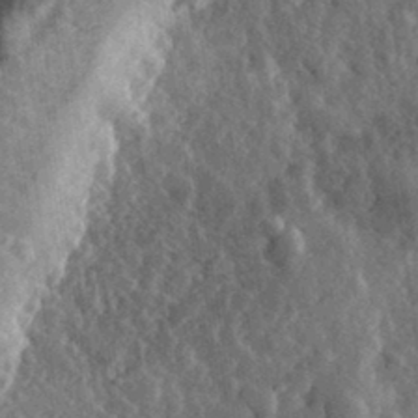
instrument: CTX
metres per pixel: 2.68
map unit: eHh
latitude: 33.2348
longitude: -79.9717
